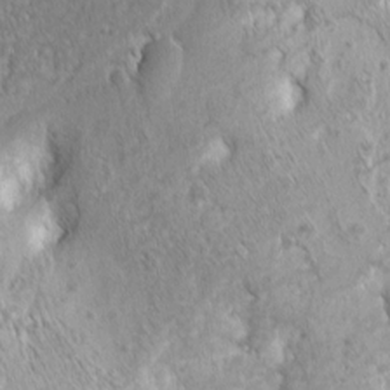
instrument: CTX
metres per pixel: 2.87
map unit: Ht
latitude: 6.8758
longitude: -76.5923
